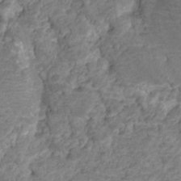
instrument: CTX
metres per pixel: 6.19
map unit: HNhu
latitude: -21.5399
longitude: 85.0675
